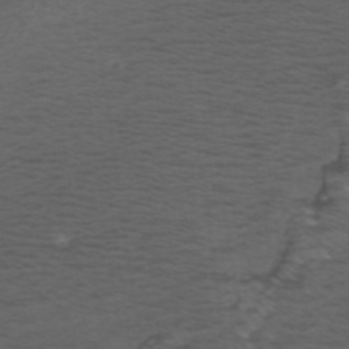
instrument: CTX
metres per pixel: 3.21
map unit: ANa
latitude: 39.5371
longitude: 23.0109
